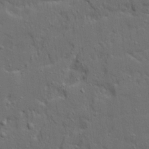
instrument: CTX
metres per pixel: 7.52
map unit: Ave
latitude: 19.5182
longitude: -128.5546
